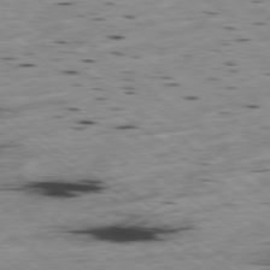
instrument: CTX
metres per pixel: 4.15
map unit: Hpe
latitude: -79.0108
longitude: -23.2348
